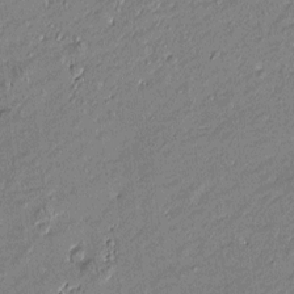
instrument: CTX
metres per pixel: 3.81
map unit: Htu
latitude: -6.5384
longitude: 176.7463
